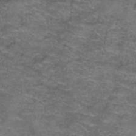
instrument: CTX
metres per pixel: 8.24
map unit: Hto
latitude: 39.5560
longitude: -42.0255
